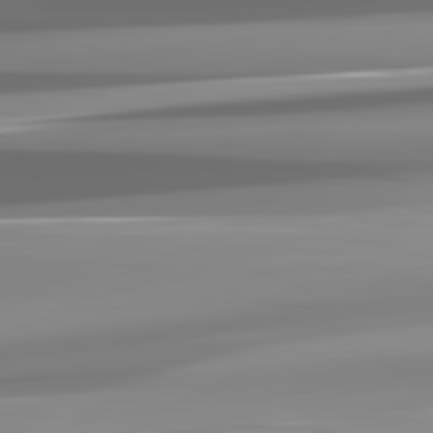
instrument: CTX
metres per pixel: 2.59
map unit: lApd
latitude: 82.0822
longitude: -136.7813
